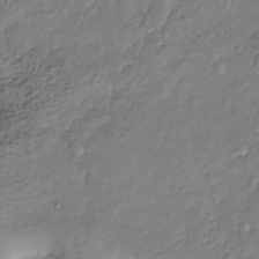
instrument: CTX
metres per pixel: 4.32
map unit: Nhe
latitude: -38.1228
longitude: -147.5938
